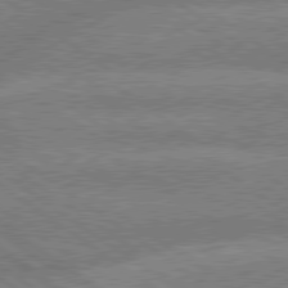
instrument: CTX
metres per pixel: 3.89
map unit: lApd
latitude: 79.6316
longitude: -160.9513
